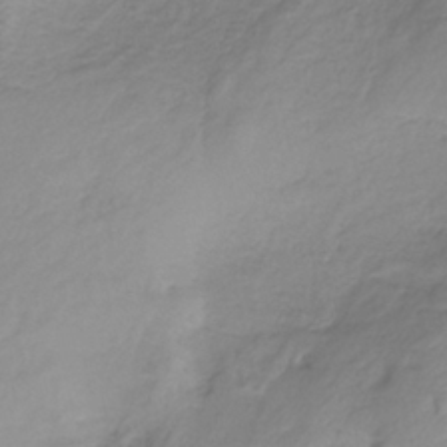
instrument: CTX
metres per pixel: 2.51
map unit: HNb
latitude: -34.5196
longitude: 53.2942
